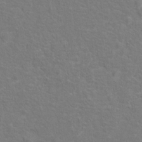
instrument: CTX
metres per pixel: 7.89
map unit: Hto
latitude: 13.8961
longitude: -38.8947
